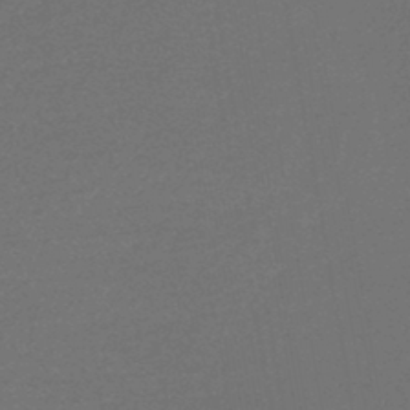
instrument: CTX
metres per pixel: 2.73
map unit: lHb
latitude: -45.4454
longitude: 57.1620
